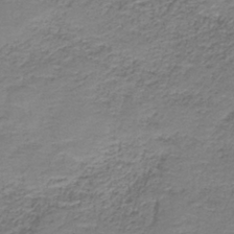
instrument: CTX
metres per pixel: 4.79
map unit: HNb
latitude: -37.4643
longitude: 51.7666
